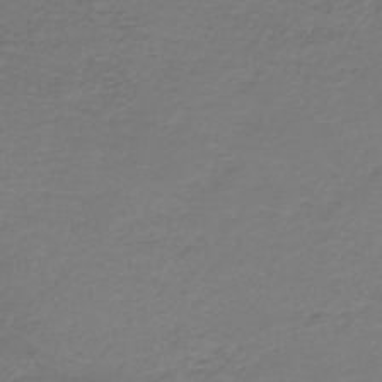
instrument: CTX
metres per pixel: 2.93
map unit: HNb
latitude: -35.6155
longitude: 53.6155
